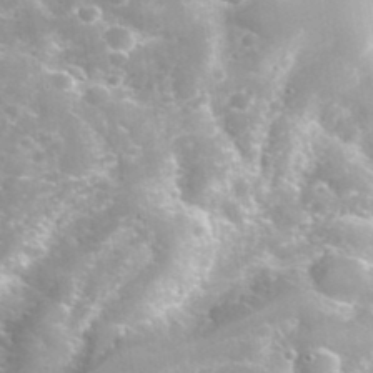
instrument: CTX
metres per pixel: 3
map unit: Hto
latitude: 34.9513
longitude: -44.8569
